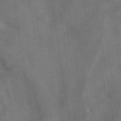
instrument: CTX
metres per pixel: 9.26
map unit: HNhu
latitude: -40.0283
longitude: 95.8422
